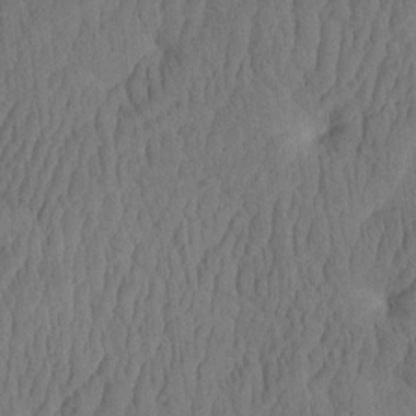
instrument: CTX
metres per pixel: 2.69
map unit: eHh
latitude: -2.0661
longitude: 15.3888
